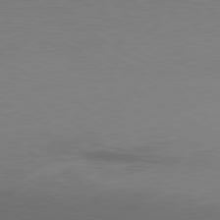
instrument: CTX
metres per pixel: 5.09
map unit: Ap
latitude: -79.8989
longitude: -92.1011
